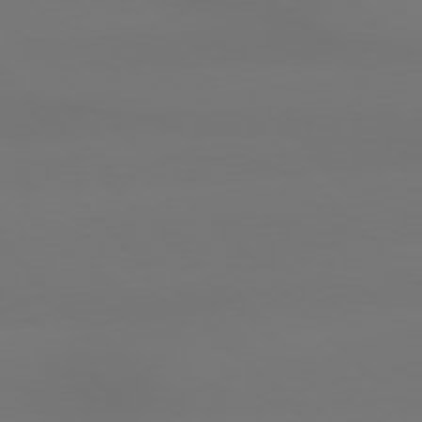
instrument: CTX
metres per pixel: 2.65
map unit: Hpe
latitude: 76.6868
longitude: -132.0822
